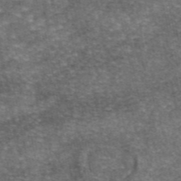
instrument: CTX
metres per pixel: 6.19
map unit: eAb
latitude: 46.8002
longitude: 103.6911
